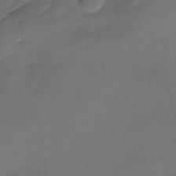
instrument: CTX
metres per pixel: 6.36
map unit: Ave
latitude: -10.0283
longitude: -122.7057
